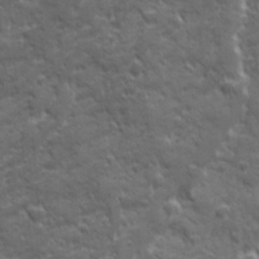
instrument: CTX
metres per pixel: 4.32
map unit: Ave
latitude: 19.5182
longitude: -133.5182
